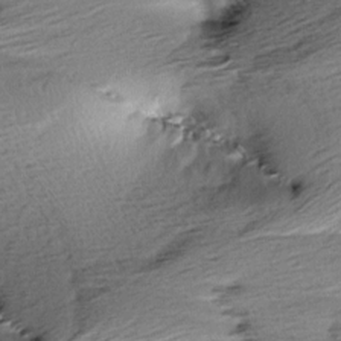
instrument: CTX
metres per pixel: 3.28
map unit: Aa
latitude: 6.3467
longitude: -137.3482
